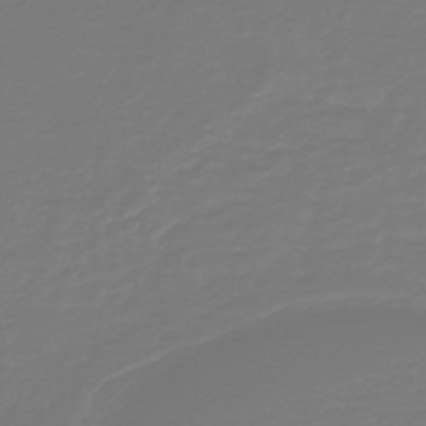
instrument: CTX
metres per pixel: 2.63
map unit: HNb
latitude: -46.6329
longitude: 54.1417
